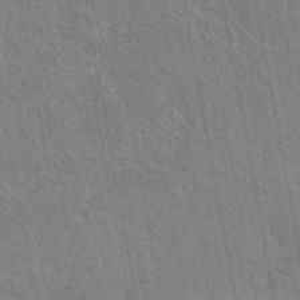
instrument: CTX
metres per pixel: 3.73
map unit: eAb
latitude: 42.7057
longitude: 113.5588
